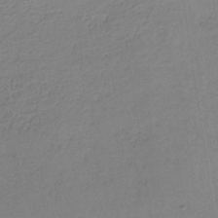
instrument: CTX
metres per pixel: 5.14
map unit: lHb
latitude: -34.9920
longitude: 64.5574
